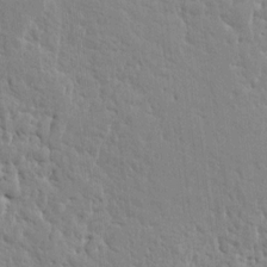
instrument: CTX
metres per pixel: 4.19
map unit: HNhu
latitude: 4.8191
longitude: 3.8422
